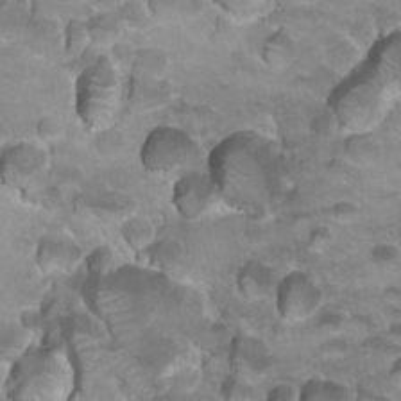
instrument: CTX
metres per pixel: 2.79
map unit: Hto
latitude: 22.1389
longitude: -32.2900
